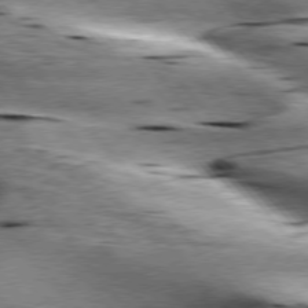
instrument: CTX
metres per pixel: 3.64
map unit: lApd
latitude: 76.5168
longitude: -61.3104
